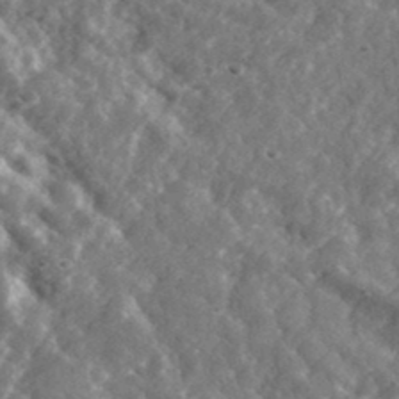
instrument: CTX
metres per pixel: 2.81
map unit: lHvf
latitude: 36.9325
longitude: -87.7827
